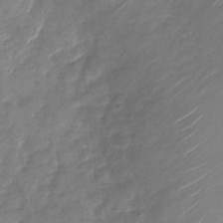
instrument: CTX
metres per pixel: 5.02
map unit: Nhu
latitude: -29.1998
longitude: -73.9528
